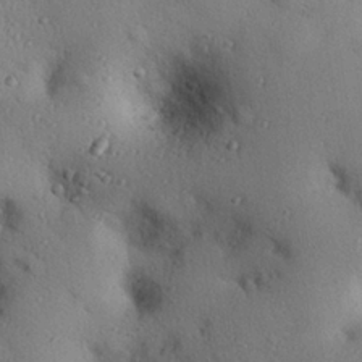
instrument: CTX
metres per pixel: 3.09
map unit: eHh
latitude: 25.5938
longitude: -76.8002
